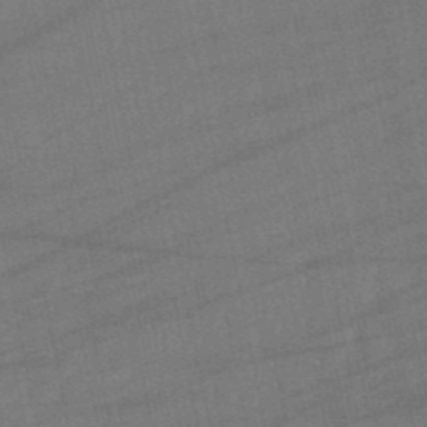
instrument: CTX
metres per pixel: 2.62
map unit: lHb
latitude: -49.4833
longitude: 78.1794
